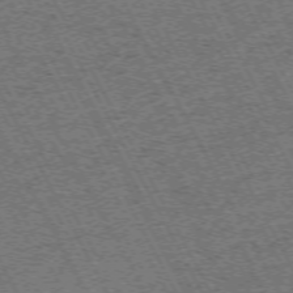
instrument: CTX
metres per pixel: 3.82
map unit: Hpe
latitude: -71.9745
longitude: 10.8408
